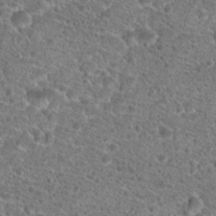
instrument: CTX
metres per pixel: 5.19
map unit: Hto
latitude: 19.7827
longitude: -41.2725
